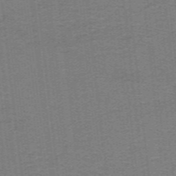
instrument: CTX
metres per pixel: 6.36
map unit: lHb
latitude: -41.7477
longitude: 54.1795
